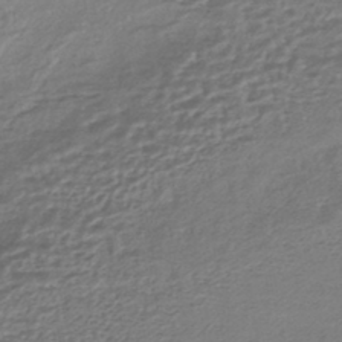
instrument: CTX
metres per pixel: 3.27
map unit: HNhu
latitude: -43.5777
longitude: 103.4266
